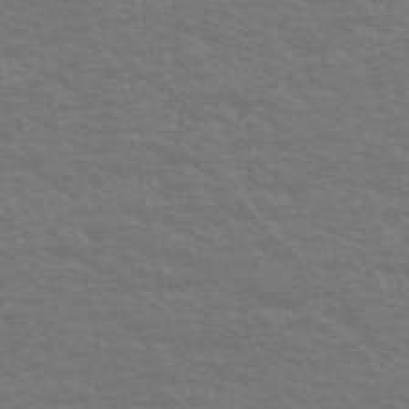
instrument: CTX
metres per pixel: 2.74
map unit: eHh
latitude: -51.6344
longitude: -23.9339
